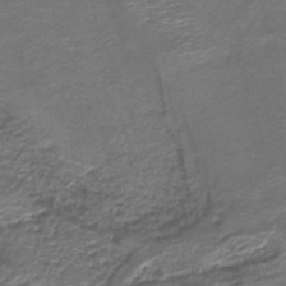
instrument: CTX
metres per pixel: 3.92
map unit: lHb
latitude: -39.8611
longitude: 53.0675
